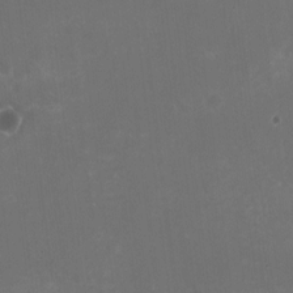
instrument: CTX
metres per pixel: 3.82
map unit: HNhu
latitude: -2.8407
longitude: -3.7638
